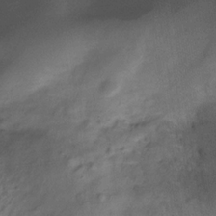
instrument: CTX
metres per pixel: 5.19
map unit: Hve
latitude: -31.6911
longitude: 93.5588
